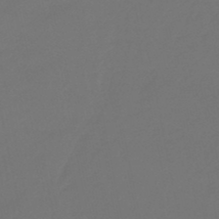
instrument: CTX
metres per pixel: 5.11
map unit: eHb
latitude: -47.8611
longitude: 86.4062
